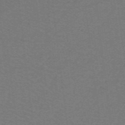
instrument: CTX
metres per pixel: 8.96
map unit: lHb
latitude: -42.3306
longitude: 54.4440
